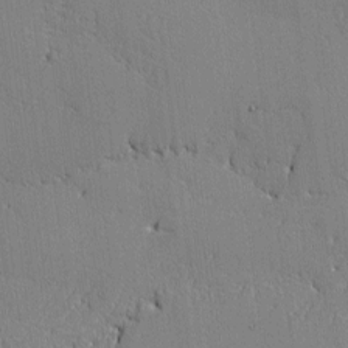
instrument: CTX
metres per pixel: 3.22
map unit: lAvf
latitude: -1.2754
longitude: -108.9135
